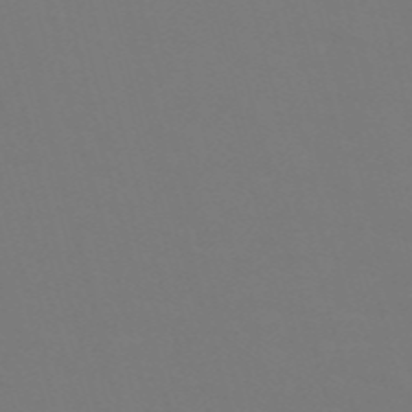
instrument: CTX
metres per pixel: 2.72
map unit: Nve
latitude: -58.2550
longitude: 60.3117
